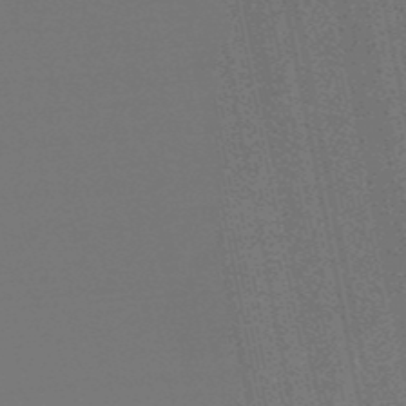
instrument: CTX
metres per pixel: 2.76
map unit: eHb
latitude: -50.6140
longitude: 79.1998
